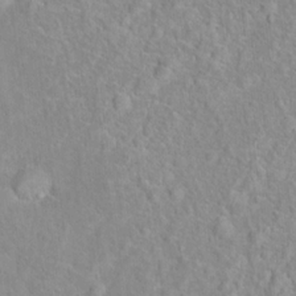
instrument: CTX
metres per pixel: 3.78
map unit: Hto
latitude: 16.1956
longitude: -41.7638
